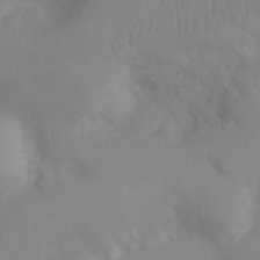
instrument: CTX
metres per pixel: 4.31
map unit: Ht
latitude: 2.7057
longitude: -26.6491
